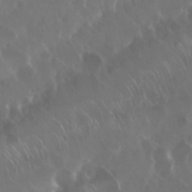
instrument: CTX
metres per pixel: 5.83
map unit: Nhu
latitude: 29.5371
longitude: -59.9339
